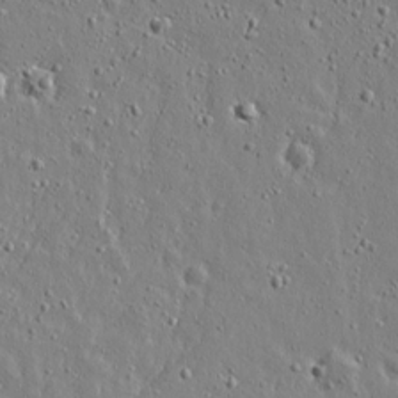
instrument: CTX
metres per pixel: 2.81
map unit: lAvf
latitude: 16.2145
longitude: -127.9906
